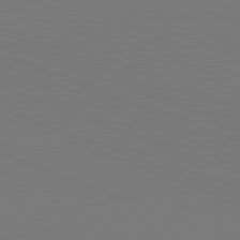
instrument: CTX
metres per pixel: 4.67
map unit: lApd
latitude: 81.8772
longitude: 145.4454
